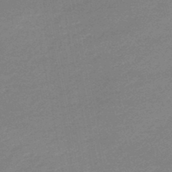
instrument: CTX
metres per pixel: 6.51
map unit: lHb
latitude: -46.7463
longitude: 57.8800
